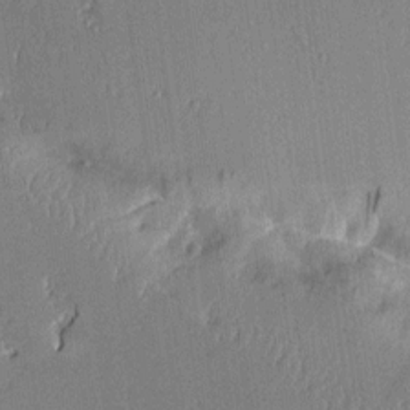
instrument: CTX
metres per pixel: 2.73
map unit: Aa
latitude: 11.0459
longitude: -128.1956
